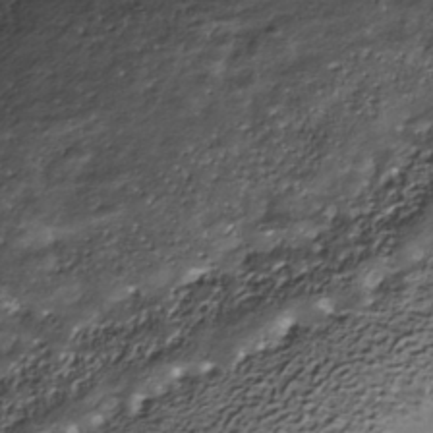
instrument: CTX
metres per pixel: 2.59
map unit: Nhe
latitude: -38.7652
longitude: -116.8569
